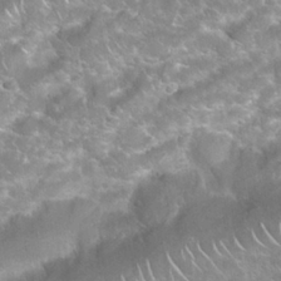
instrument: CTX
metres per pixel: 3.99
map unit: Nhu
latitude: 24.2144
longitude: -60.9324
